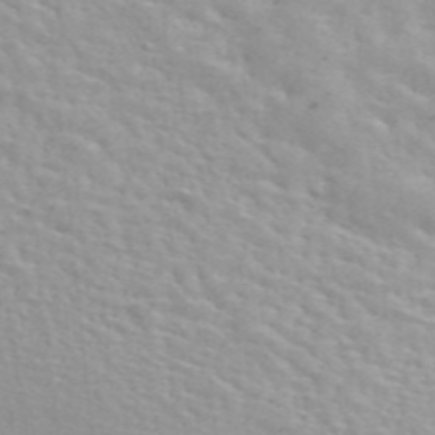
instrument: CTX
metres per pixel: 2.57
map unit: ANa
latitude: 46.4223
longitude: 26.6707
